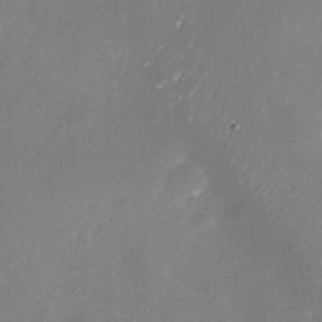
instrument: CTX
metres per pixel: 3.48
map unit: Nhu
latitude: -29.7289
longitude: -77.3292
